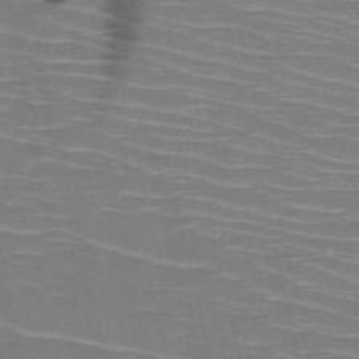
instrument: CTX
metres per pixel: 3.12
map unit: HNb
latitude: -50.6329
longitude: -45.3670
